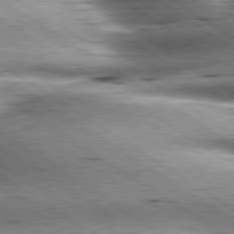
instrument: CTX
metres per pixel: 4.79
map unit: lApd
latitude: 80.1011
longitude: -141.6693
